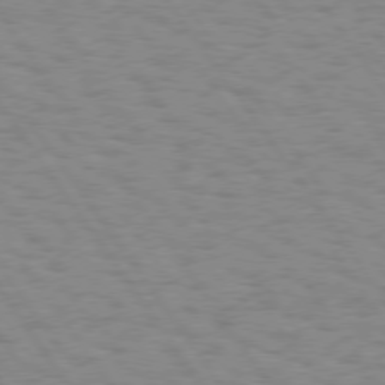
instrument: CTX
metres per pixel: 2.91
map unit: Hpe
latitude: 74.6679
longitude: -136.1011
